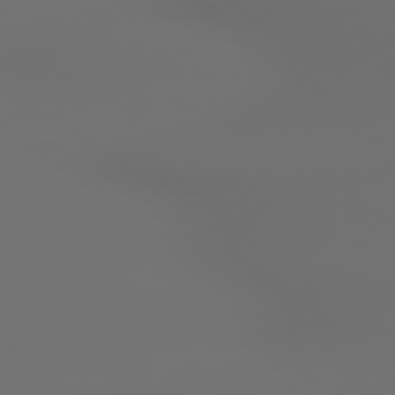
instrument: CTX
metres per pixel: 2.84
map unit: lApd
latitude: 79.6316
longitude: 177.6155
